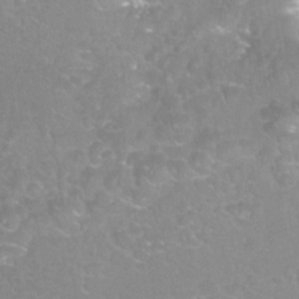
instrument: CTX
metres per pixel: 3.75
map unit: Nhu
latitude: 24.9702
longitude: -54.2900
